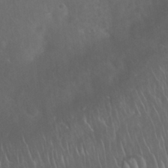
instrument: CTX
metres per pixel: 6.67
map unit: Nhu
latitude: 27.7828
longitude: -62.4412
